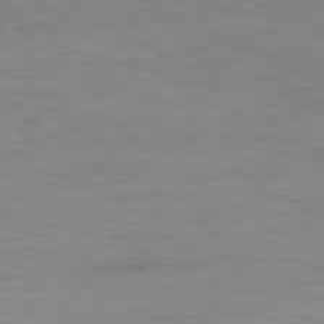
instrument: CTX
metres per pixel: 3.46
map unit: Ap
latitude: -79.5777
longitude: -78.2145
